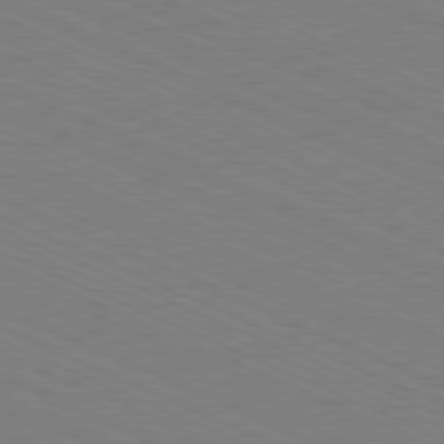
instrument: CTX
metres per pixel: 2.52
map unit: Ap
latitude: -80.8786
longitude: -75.1970
